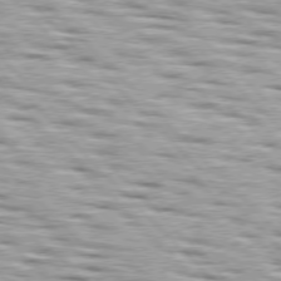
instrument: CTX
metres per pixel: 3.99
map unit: lApd
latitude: 76.8002
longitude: -58.3089
